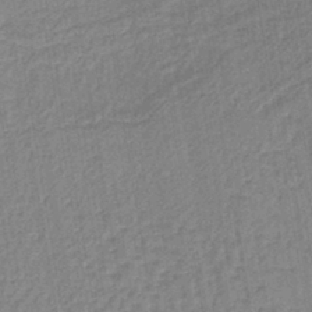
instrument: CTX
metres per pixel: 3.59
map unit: lHb
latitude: -40.2361
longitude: 60.6707
